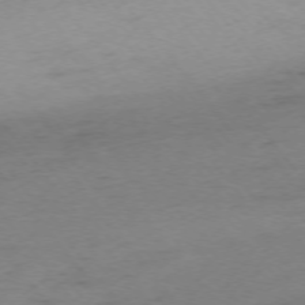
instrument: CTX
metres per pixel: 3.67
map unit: Ap
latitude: -75.2376
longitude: -72.4979
